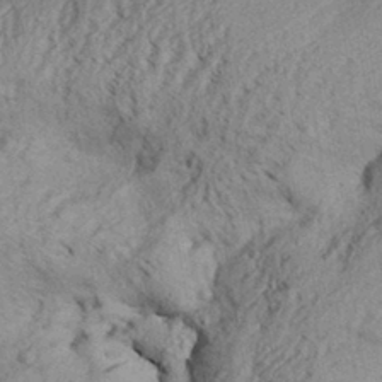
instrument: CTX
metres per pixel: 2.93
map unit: Aa
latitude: 31.4427
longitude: -136.6113
